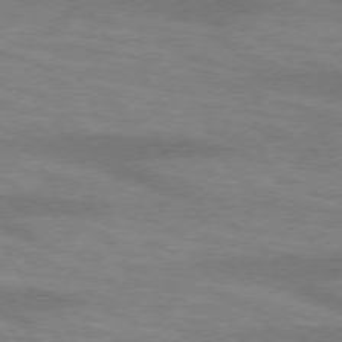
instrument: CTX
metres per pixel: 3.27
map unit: lApd
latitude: 73.8017
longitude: -55.8205
